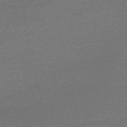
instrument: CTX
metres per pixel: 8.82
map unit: eHb
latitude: -47.3131
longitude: 88.8030
